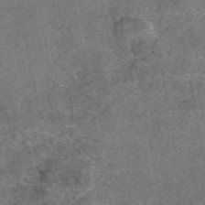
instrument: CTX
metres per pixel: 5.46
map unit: eAb
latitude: 47.9717
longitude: 108.4629
